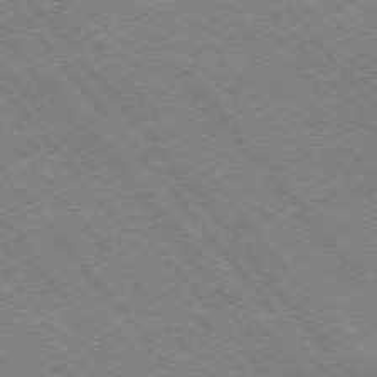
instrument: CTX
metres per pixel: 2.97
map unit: Hpe
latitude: 76.0444
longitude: -149.7450
